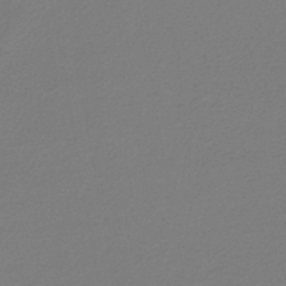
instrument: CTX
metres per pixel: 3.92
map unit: lHb
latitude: -44.1039
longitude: 65.2754
